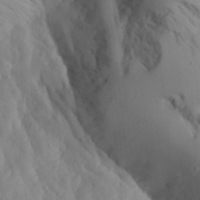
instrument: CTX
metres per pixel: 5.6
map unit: Aa
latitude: 26.6680
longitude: -131.8395
